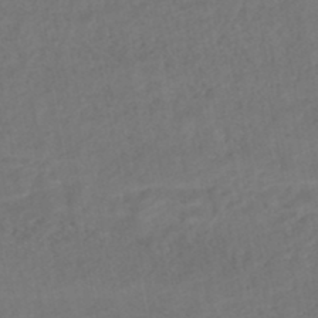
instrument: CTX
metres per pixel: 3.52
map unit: HNhu
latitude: -47.5210
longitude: 97.1998
